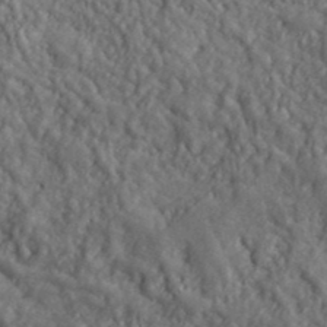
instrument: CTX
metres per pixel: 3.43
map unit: lHvf
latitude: 38.7057
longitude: -91.0270
